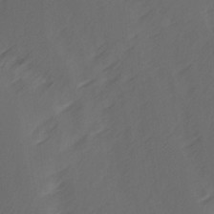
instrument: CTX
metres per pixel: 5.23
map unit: Ave
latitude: 14.4223
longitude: -105.7639
